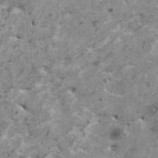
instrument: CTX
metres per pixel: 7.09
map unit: HNhu
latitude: 0.5545
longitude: 4.5951
